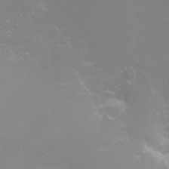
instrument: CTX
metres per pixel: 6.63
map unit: eHh
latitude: -6.8786
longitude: -79.1970
